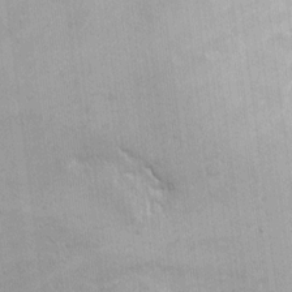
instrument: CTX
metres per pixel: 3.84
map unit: eHh
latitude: 9.0648
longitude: -66.8380
